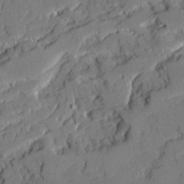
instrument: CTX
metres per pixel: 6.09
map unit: Ave
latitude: 22.1200
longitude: -129.9717
